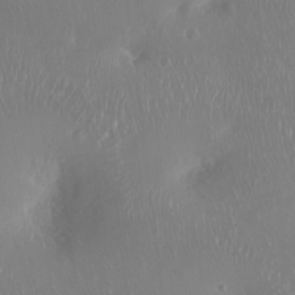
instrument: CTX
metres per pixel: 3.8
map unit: Ht
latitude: -15.0865
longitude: -41.4804
